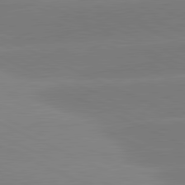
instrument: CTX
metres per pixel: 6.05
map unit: lApd
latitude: 81.4804
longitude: -154.8569
